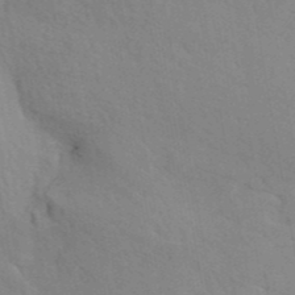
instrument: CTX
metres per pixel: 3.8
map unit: ANa
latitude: 41.7072
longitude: 51.0108
